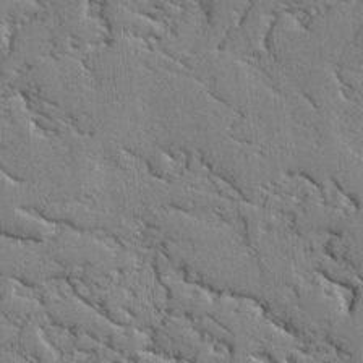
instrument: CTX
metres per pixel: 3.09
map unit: lAvf
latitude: -2.3873
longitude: -108.9135
